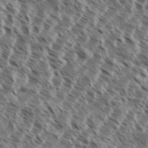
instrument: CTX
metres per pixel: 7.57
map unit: eHh
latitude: 35.5371
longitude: -138.6868
